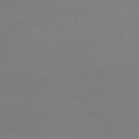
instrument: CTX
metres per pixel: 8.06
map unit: lHb
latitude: -44.6141
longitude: 61.0864
